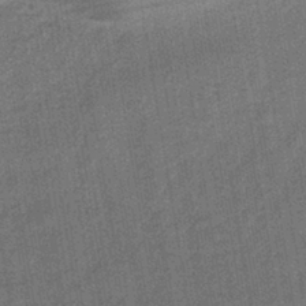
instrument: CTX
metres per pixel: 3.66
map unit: lHb
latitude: -39.7289
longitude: 74.5007
